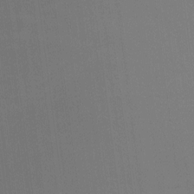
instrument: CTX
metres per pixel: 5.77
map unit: Nhu
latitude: -7.9556
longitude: -67.7449
